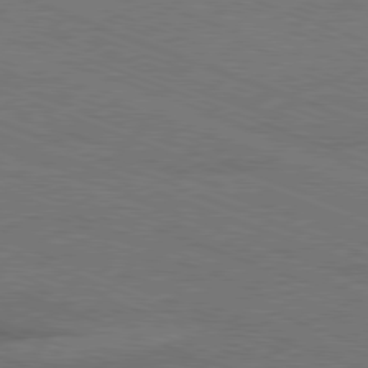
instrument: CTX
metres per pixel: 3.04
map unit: Ap
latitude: -81.1053
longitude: -74.3845
